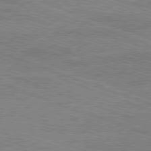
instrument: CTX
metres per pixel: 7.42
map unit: Ap
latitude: -81.8234
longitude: -73.9717
